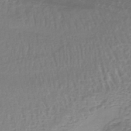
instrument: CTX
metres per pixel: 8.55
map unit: lHb
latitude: -41.1053
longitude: 59.0675
